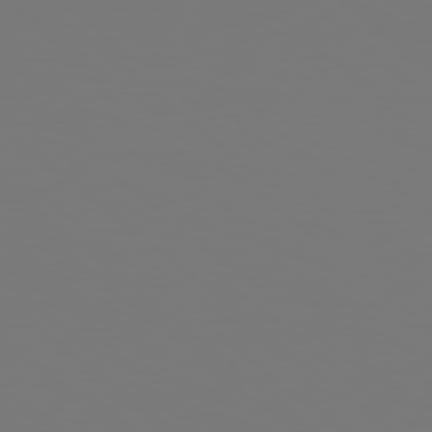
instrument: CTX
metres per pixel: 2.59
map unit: Hpe
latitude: 78.1011
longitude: -163.8584
